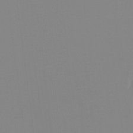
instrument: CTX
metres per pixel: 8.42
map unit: Ht
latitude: -12.9731
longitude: -50.0255
